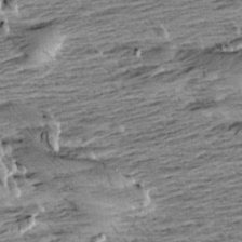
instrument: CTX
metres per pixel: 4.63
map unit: Aa
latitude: 8.3656
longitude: -139.4993
